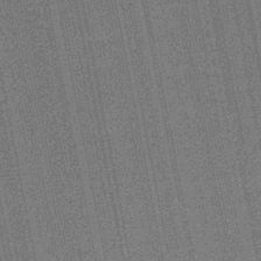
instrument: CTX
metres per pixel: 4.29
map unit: HNb
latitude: -45.6344
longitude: 53.2187
